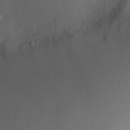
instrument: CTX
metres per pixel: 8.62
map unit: Nve
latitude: -8.3873
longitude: 174.9730
